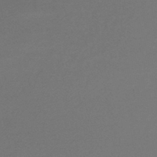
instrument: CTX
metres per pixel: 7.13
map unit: lHb
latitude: -44.7085
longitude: 69.0297
